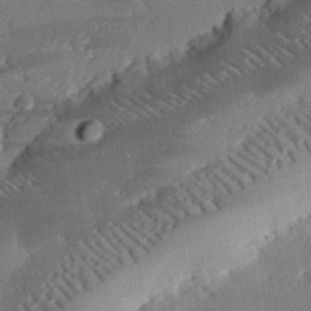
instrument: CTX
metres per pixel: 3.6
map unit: eHh
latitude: 29.6127
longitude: -82.3278
